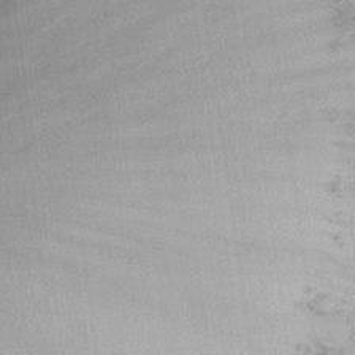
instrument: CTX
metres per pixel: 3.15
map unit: Hto
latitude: 26.8380
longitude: -46.1389
